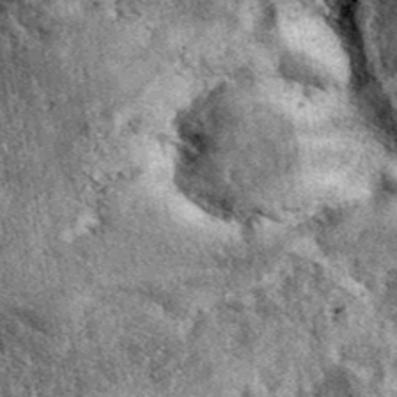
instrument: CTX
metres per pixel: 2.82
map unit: eAb
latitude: 39.7072
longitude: 108.5196
